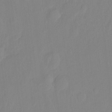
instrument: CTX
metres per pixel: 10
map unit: Hto
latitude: -8.4440
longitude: -43.5371
